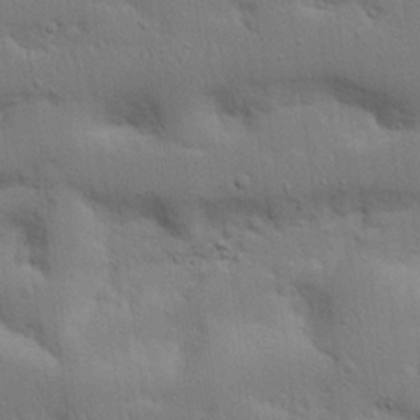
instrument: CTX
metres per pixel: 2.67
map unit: Nhu
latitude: 17.8205
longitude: -75.1781
